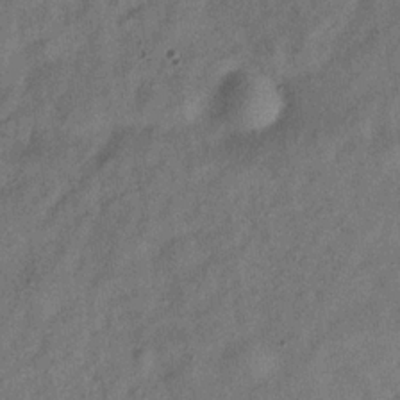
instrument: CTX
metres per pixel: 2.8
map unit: Hve
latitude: -31.4643
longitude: 91.9556
